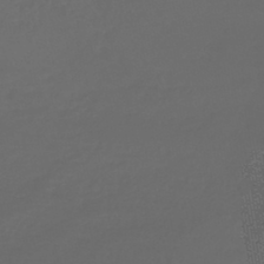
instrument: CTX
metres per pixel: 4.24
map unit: lHb
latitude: -43.8611
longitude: 67.8800
